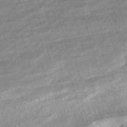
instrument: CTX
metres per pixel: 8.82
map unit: HNhu
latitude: -47.1620
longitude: 99.3509
